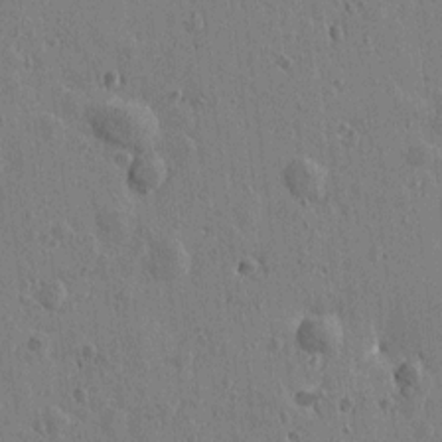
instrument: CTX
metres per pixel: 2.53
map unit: Htu
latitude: 0.2333
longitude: -175.8017
